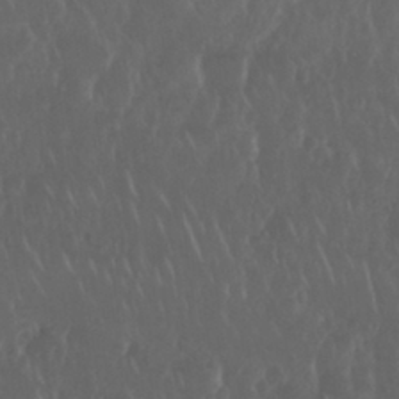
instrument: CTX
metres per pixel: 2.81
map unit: Nhu
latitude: 29.5749
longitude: -57.0269
